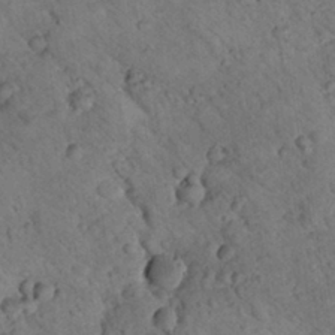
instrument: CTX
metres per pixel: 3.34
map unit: lHvf
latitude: 13.5371
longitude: 178.7841
